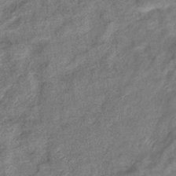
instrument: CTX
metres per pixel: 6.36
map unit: eHb
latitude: -38.8030
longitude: 77.9745
